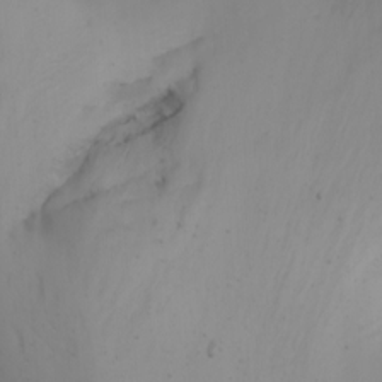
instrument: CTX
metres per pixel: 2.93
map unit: Nhu
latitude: -6.3495
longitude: -67.3481
